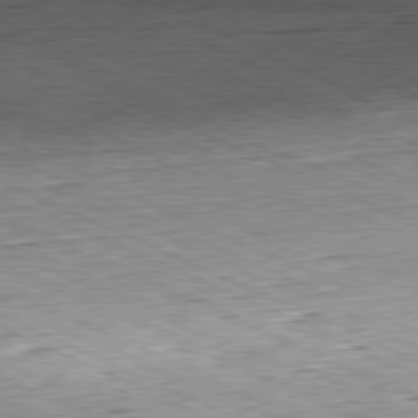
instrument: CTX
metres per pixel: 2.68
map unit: Hpe
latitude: -81.3510
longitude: 11.6722
